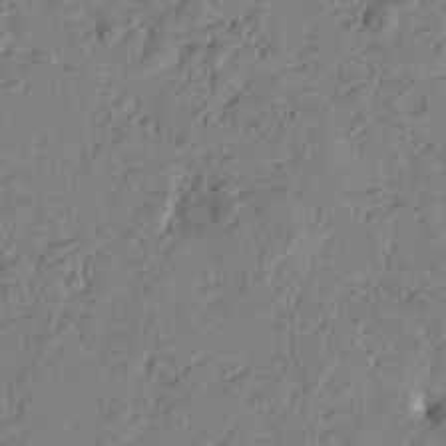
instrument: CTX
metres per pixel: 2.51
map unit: Htu
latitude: -1.2754
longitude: -176.8380
